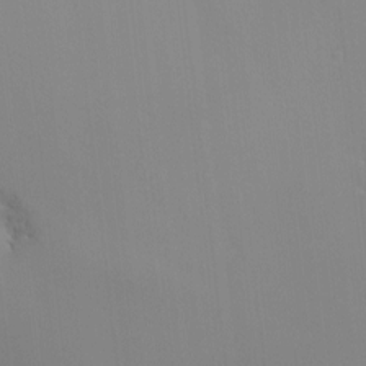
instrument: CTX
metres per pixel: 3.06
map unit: HNhu
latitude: 0.4034
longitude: -2.7435
